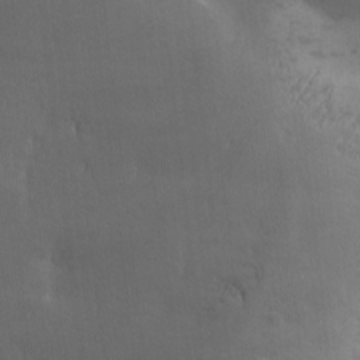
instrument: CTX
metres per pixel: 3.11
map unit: Ave
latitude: -6.7841
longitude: -121.6127
